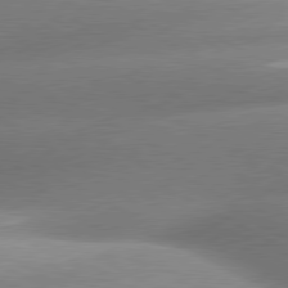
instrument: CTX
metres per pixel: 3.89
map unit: lApd
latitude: 80.0444
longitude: -159.3482
